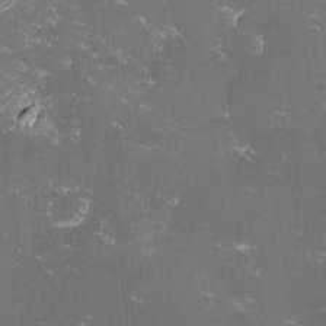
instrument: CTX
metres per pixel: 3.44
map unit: lHvf
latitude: -14.1984
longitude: -100.7057
